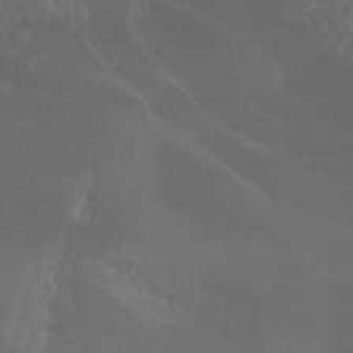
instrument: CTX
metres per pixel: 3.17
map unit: Htu
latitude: -5.2565
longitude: -75.5560
